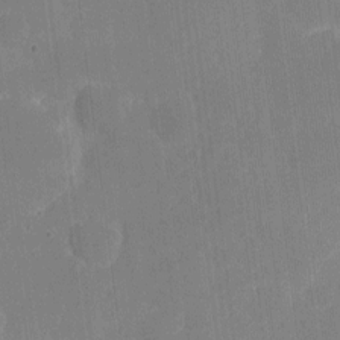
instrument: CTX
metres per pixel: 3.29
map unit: eHh
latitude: 4.3656
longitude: -67.6505
